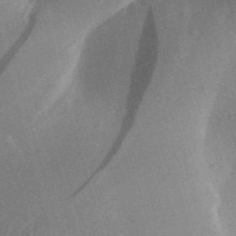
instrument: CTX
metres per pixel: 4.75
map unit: Aa
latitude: 31.8206
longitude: -142.0822
